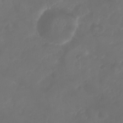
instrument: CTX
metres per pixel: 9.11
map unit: Nhu
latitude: 25.3103
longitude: -62.9514
